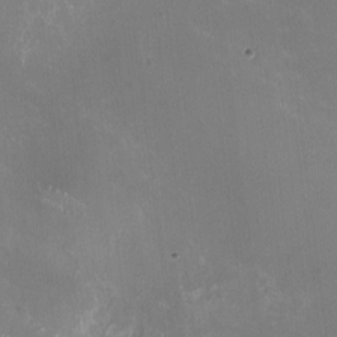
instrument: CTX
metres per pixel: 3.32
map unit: HNhu
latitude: -1.3321
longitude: -1.6505
